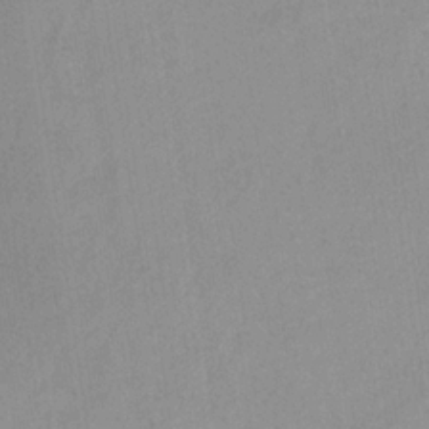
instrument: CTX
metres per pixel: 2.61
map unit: HNb
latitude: -31.9745
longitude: 62.2172
